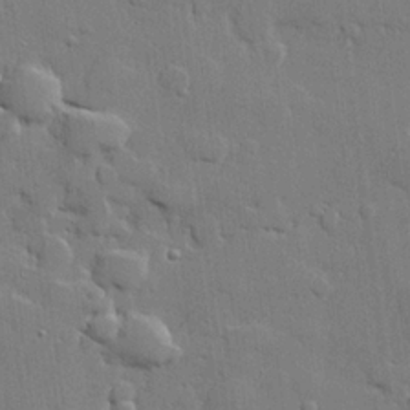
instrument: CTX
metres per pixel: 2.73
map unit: lHvf
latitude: 22.1011
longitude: 145.1431
